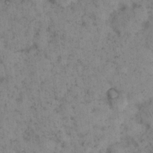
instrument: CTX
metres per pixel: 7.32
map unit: eHh
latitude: 15.2159
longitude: -64.4979
